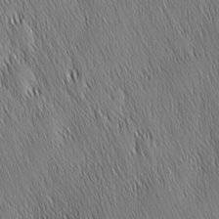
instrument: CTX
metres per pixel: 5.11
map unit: Nhu
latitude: -5.9178
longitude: -150.3656
